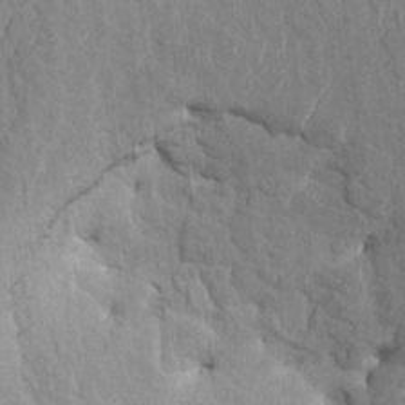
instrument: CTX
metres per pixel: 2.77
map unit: HNhu
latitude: 5.2726
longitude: -6.7624
